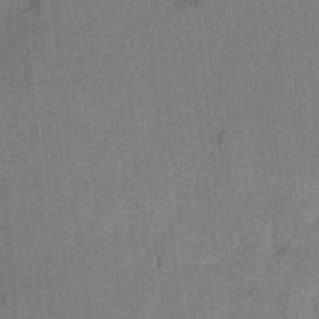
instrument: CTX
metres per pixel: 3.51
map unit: HNhu
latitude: 14.3468
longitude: 10.5763
